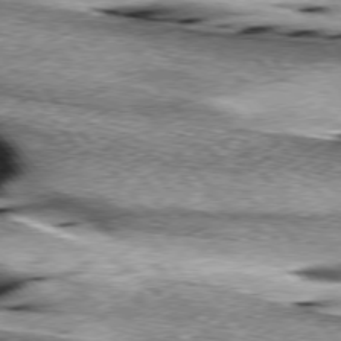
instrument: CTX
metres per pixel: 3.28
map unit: lApd
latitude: 76.1766
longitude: -65.1214
